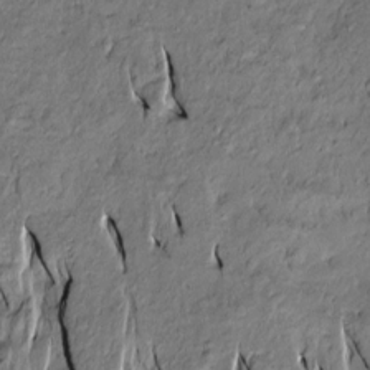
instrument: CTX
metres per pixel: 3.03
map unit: Htu
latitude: -10.1417
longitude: 176.9920
